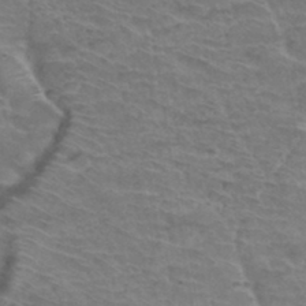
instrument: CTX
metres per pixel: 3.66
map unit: Hto
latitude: 34.4034
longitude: -44.2900
